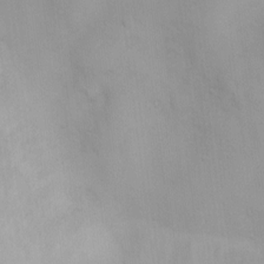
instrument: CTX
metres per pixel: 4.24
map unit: Ht
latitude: 3.3292
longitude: -23.2348
